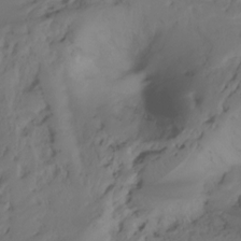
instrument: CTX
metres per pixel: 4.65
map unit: Ht
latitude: -7.7855
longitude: -30.0255
